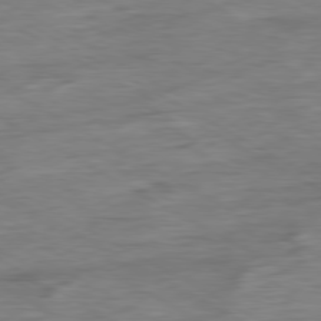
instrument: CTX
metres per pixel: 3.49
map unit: Ap
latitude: -79.9745
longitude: -83.9906
